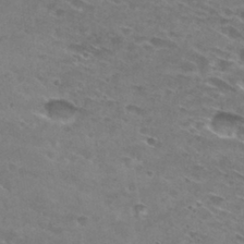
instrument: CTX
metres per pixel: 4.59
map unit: Hto
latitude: 29.8961
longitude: -46.5168
